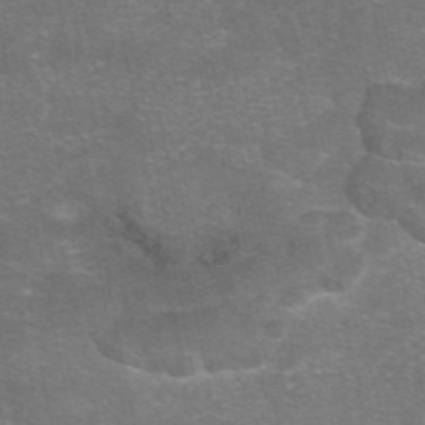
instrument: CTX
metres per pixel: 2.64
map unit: eAb
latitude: 47.3671
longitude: 105.3131
